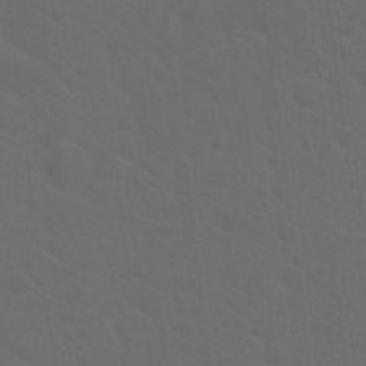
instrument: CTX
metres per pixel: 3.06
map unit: Hto
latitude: 19.9717
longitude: -39.7827
